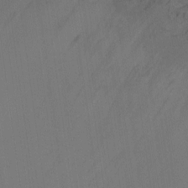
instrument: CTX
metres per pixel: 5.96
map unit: Ht
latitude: -7.4643
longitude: -36.6113
